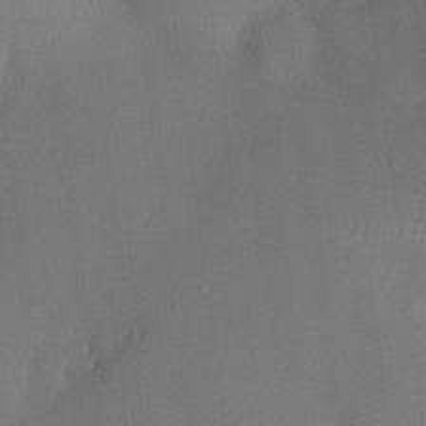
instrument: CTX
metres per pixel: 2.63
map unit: Ht
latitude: -9.2187
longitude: -23.9339
